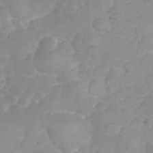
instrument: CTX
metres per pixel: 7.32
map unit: eHh
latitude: 31.3104
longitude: -65.4048
